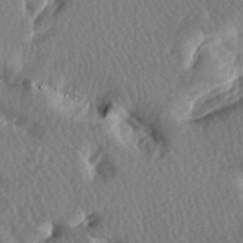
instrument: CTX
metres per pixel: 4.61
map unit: lAa
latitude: -8.5196
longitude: -126.9892
